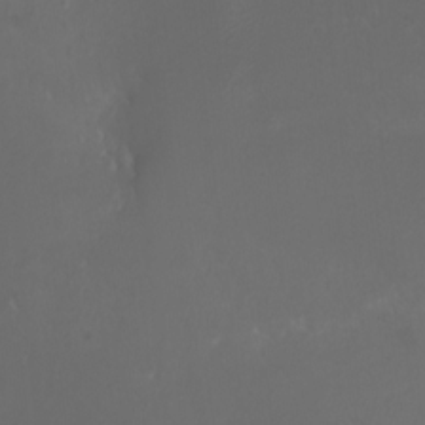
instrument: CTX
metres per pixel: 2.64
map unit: HNhu
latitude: 8.4223
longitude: -1.3103
